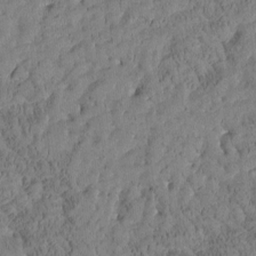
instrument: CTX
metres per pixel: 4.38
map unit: Htu
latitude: -3.7855
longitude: 175.4265
